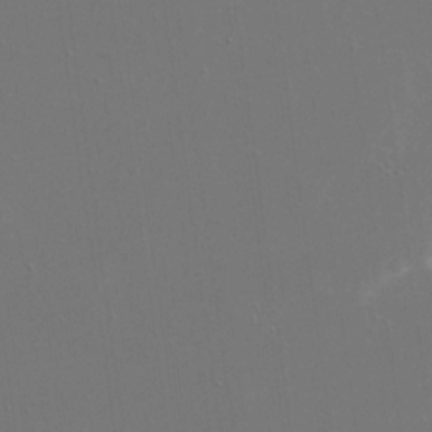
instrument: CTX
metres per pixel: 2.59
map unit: eHh
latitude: 19.3670
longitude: -69.4616
